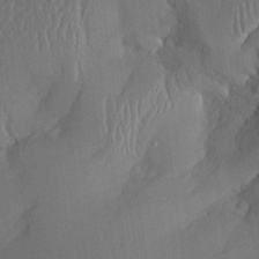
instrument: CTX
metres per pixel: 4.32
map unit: Aa
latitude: 25.6127
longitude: -133.1970
